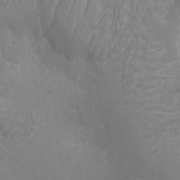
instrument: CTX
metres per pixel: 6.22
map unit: Ht
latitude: -2.3306
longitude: -16.4223
